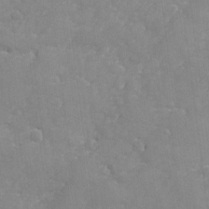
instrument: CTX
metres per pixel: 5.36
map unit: Ave
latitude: -8.3873
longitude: -117.5749
